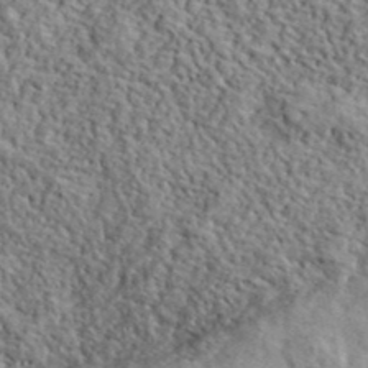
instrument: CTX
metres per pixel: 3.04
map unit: ANa
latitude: 40.8002
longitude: -86.2900
